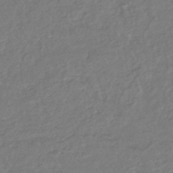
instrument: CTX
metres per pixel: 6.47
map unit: lHb
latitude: -42.4817
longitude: 74.4818
